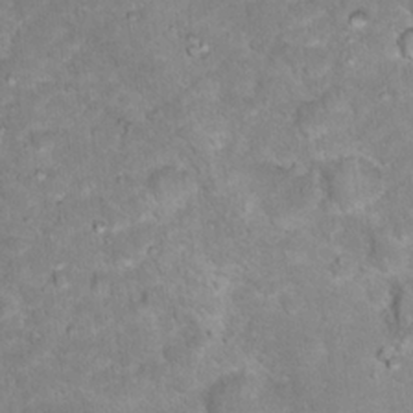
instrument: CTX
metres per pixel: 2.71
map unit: Hto
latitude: 18.4223
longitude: -36.0444
